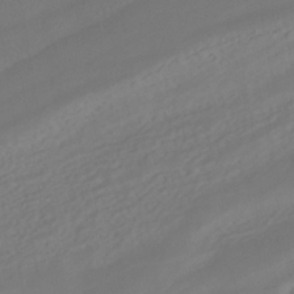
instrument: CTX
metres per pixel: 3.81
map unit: HNhu
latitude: -42.1227
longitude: 104.8597
